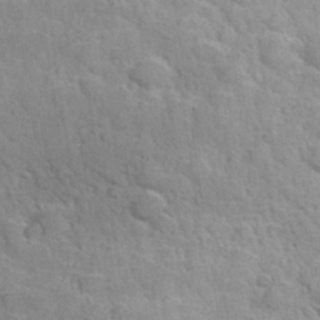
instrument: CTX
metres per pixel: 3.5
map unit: Hve
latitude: 31.6883
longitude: 151.4265
